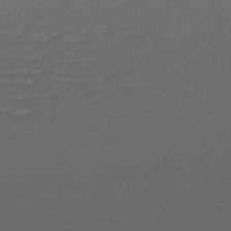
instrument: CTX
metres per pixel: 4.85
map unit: lHb
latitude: -43.0864
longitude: 71.8234
